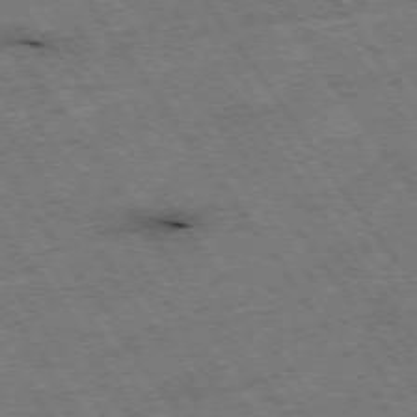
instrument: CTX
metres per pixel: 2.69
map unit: Hpe
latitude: -75.4266
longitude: -23.1025
